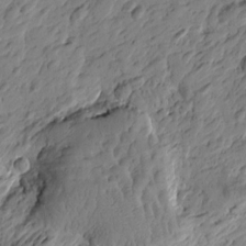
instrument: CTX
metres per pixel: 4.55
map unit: Htu
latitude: -3.0864
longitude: -179.0459
